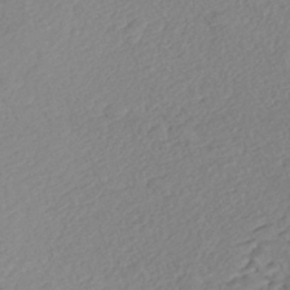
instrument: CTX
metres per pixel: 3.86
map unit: Nhe
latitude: -46.7652
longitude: -172.1388
